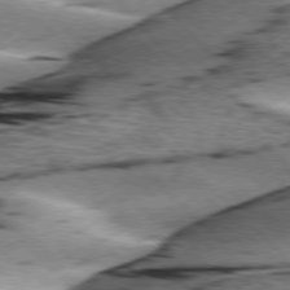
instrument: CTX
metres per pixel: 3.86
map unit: lApd
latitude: 76.3278
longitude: -79.0837
